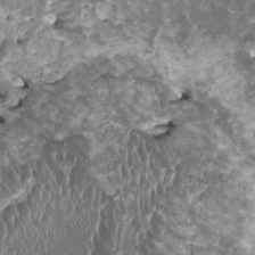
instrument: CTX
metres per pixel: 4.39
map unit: HNhu
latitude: 1.9150
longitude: 5.6722
